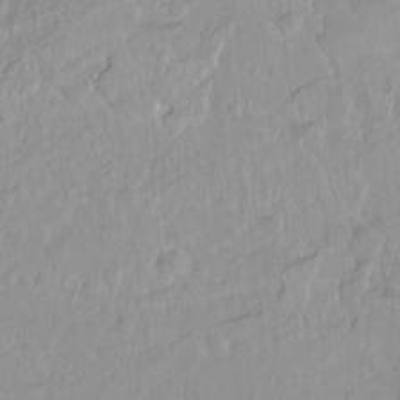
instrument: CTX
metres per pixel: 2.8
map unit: Hto
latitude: -6.9352
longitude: -47.1781
